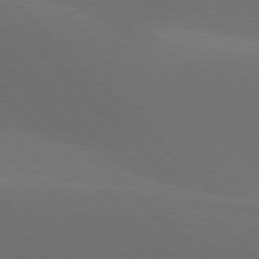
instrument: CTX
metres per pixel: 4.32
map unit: lApd
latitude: 77.5749
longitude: -52.4601
